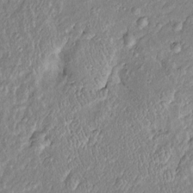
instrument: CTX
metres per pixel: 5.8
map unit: Htu
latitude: -6.3306
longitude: 157.9745
